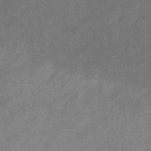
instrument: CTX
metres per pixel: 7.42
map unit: HNb
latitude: -31.0297
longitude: 62.8786
